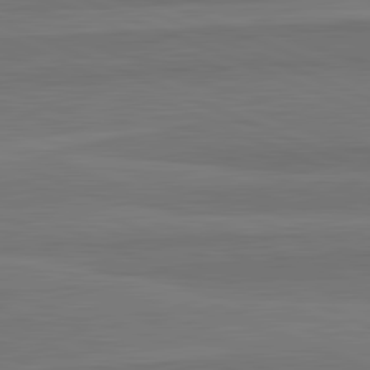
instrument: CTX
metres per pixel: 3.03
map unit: lApd
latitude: 82.7813
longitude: 157.8800
